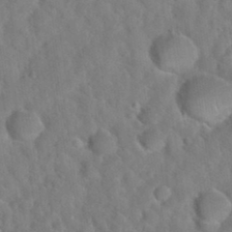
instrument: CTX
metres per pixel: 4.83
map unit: Nhu
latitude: 31.4805
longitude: -51.4426
